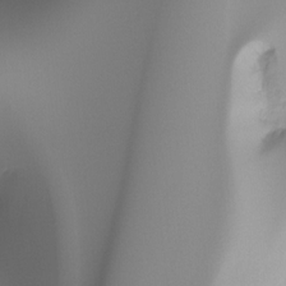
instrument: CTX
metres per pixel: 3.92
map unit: Ht
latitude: -16.4440
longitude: -45.8772
